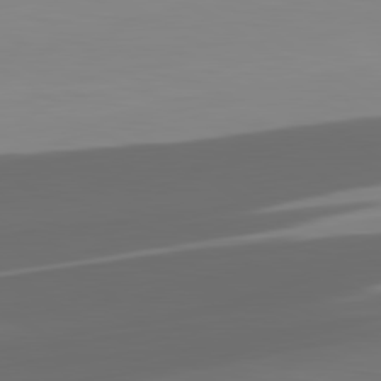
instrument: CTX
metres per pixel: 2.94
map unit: lApd
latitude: 81.0458
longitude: -85.0459
